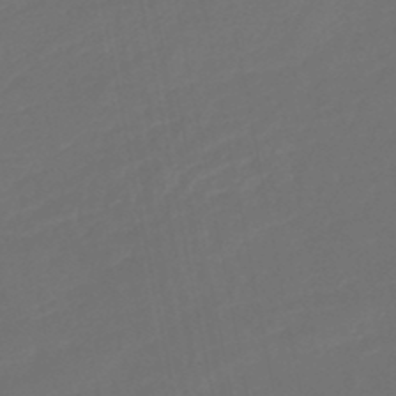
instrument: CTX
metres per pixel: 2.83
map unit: lHb
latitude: -47.0297
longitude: 74.4818
